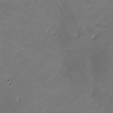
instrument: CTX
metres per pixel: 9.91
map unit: lHvf
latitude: -11.8800
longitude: -102.9891
